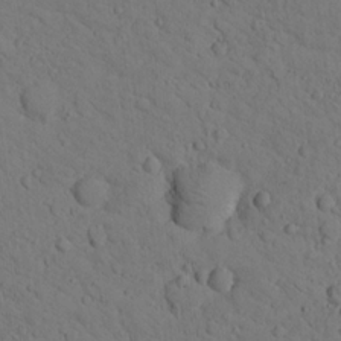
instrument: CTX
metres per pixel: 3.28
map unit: lHvf
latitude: 13.6883
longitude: 178.0661
